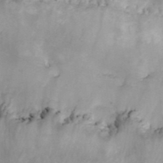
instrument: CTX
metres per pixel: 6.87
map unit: ANa
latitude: 41.5182
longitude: 14.7841
